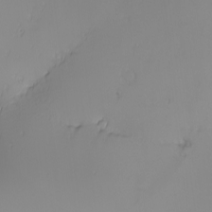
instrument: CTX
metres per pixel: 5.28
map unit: Nhu
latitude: -5.4832
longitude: -69.8961
